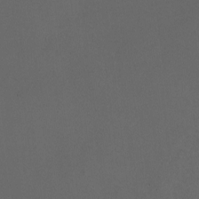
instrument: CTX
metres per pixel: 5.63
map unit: HNhu
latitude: 0.1577
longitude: -1.4993
